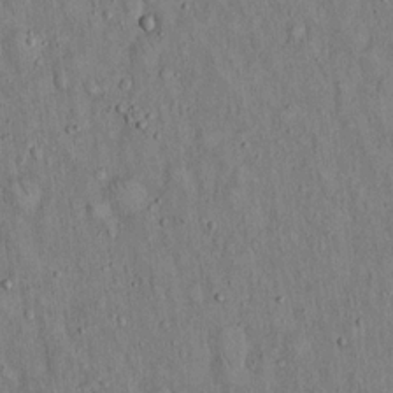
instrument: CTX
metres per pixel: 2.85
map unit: Hto
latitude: 14.7247
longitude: -58.7057
